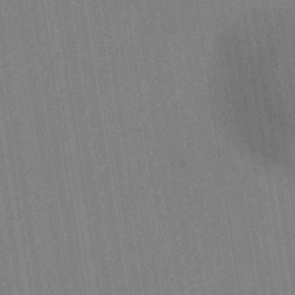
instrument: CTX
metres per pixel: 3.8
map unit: eHb
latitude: -35.0864
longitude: 73.8611
